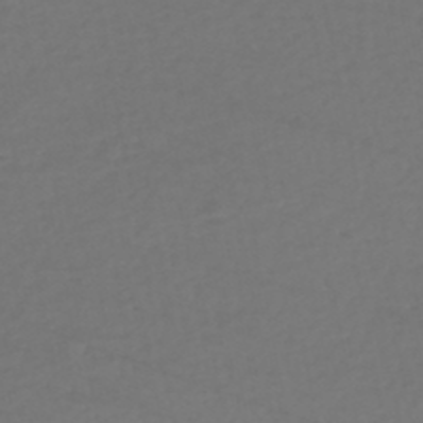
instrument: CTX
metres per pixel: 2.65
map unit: HNhu
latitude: -48.4062
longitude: 100.2361
